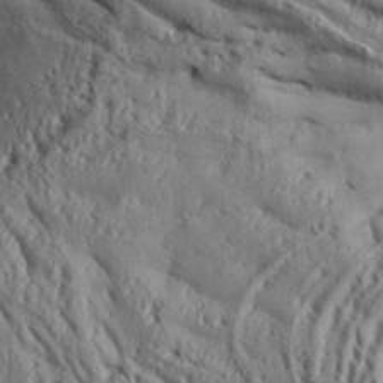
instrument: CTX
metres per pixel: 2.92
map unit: Aa
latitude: 32.4223
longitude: -136.5546
